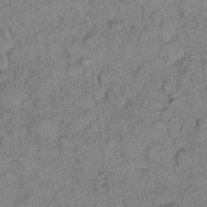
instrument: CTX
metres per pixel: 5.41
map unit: eHh
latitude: 8.3656
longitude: -63.6505
